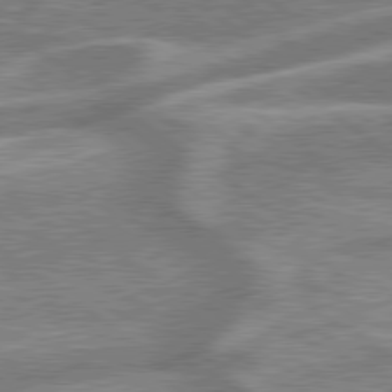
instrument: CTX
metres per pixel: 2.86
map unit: lApd
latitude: 79.5749
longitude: -170.6490
